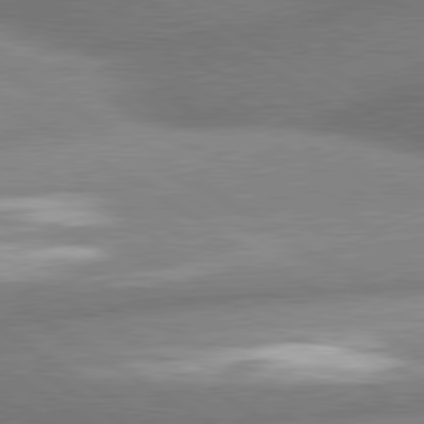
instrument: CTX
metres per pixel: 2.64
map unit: lApd
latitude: 80.1578
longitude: -162.1956
